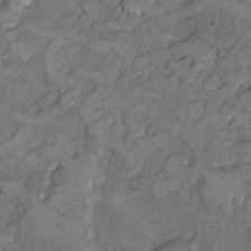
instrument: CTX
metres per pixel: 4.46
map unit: Nhu
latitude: 9.0648
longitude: -24.9135
